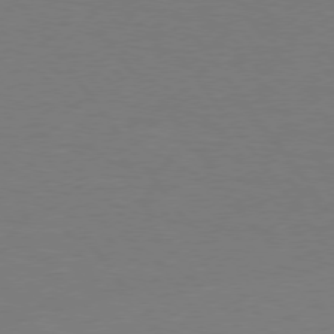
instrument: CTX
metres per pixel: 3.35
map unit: lApd
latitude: 75.4993
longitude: -79.2537
